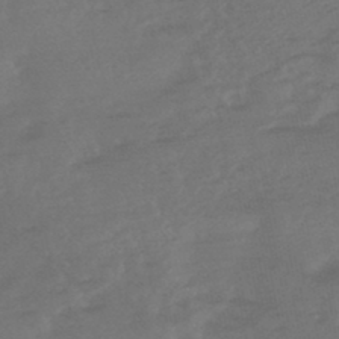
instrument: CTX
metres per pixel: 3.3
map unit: HNhu
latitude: -46.2739
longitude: 91.9367
